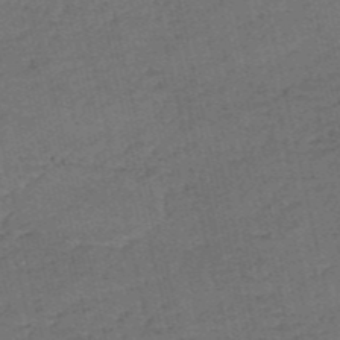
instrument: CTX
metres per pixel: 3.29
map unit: eHh
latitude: -54.9731
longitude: -89.6694
